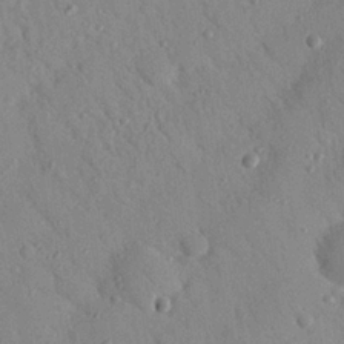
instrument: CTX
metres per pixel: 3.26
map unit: Nhu
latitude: 23.4993
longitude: -74.8380
